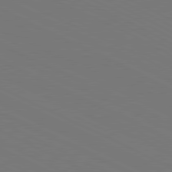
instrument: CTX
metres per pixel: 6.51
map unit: Ap
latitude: -82.2172
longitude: -71.5938
